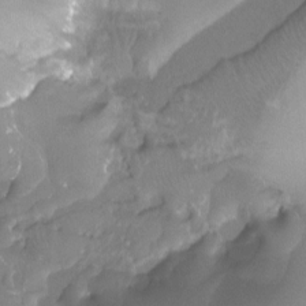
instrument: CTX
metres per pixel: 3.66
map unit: Htu
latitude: -12.3873
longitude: -45.6127
